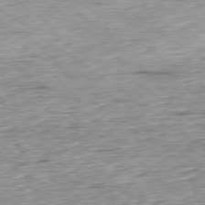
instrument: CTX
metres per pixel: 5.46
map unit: Hpe
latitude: -79.3131
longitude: 10.7463
